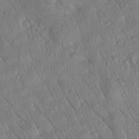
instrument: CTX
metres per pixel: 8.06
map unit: Htu
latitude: -1.0487
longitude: 174.8596
